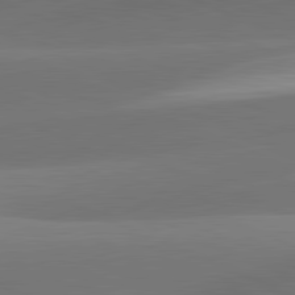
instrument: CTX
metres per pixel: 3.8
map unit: lApd
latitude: 81.4615
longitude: 130.4629
